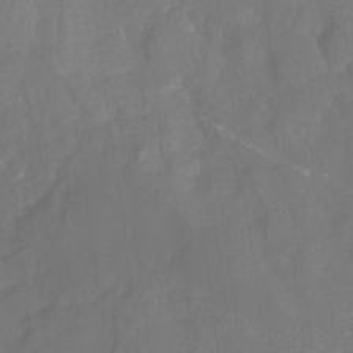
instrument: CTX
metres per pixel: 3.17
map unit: Nhu
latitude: -26.3306
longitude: -57.0836
